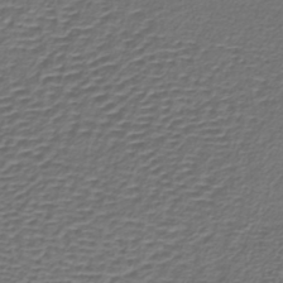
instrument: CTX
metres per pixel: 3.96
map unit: lHb
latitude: -39.4832
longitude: 58.9919
